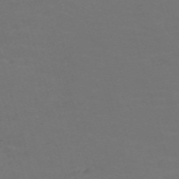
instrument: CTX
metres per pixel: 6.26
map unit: Nve
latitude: -59.6532
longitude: 60.6707
